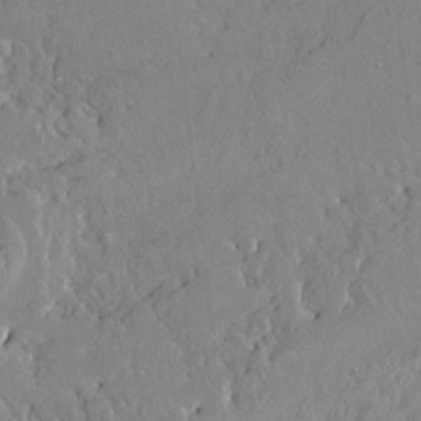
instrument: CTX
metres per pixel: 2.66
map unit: HNhu
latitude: 4.8569
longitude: 3.7288
